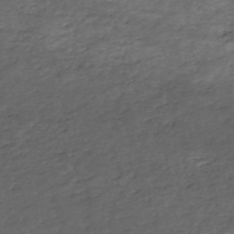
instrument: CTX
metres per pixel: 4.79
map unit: eHh
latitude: -51.3132
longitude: -24.4601
